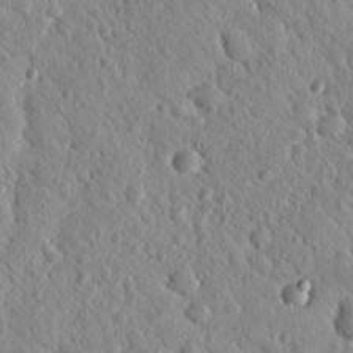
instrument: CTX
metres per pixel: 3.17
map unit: Nhu
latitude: 20.5357
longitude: -79.0837
